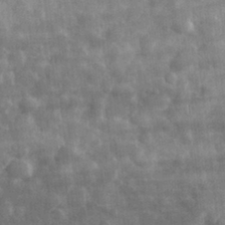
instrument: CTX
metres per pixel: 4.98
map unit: eHh
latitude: 32.0822
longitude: -71.8205
